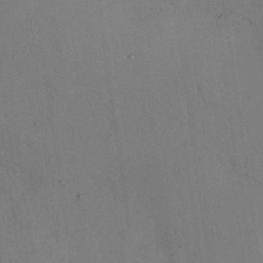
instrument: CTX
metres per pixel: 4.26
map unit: Nhu
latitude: 28.7813
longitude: -71.8583
